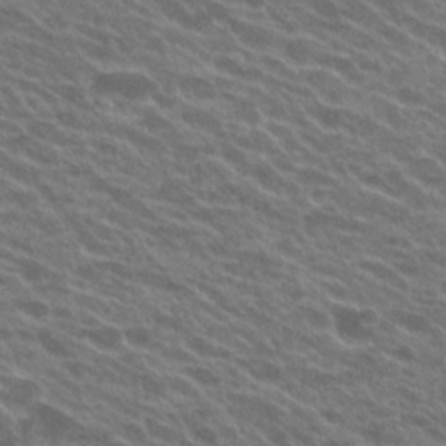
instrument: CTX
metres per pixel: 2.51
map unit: Hto
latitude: 23.4237
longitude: -37.7261
